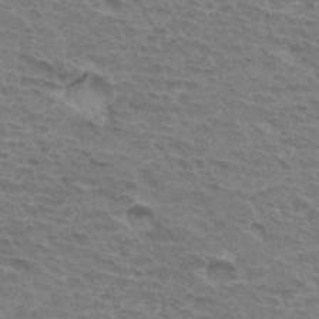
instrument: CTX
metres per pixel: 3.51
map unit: Hto
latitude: 33.6883
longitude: -45.4048
